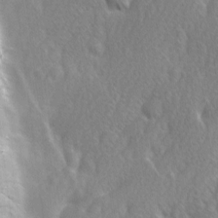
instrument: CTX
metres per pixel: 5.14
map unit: Ave
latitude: 9.1970
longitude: -105.7072
